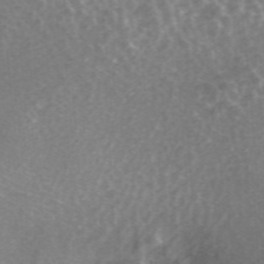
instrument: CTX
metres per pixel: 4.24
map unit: ANa
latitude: 43.0081
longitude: 25.7100
